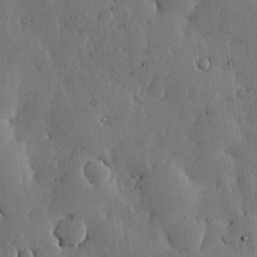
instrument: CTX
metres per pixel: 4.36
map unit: lHvf
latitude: 17.6883
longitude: -113.8772
